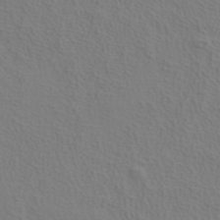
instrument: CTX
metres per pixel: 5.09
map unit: ANa
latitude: 39.1214
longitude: 20.6707
